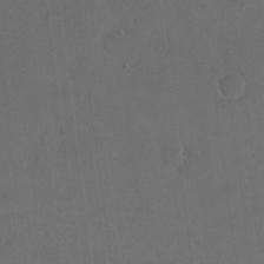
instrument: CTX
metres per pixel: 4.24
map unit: eHh
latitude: 19.0458
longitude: -64.6301
